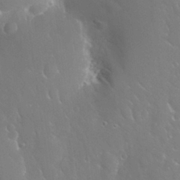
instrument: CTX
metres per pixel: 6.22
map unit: Nhu
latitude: 26.5546
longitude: -57.5371
